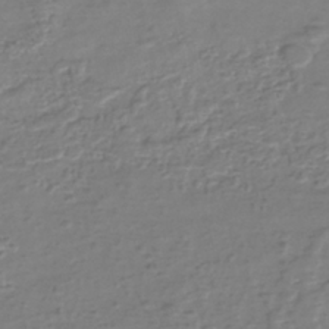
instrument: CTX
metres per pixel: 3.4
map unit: eHh
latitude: -39.9367
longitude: -28.4979
